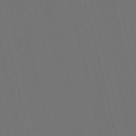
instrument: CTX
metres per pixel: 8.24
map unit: Nve
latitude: -59.7288
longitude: 61.2565
